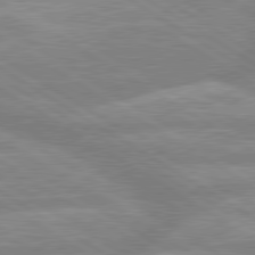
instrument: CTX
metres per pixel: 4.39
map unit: lApd
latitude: 80.0255
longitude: -165.2726
